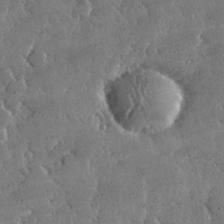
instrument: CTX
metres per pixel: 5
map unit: lHvf
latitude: 32.7246
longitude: -91.8016
